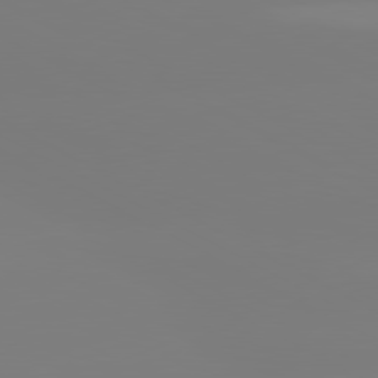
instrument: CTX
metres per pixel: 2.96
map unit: lApd
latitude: 80.3089
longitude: -148.3845
